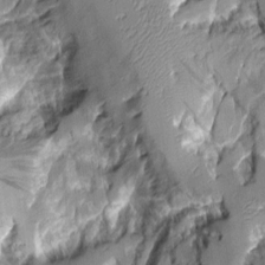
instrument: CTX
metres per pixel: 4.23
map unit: Aa
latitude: 7.3860
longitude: -128.3467
